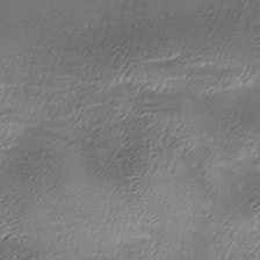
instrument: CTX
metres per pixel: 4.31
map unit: Ave
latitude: -7.5966
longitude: -123.0458
